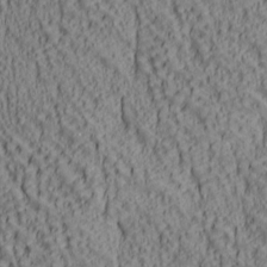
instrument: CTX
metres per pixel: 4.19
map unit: lAa
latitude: 7.0269
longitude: -116.1956
